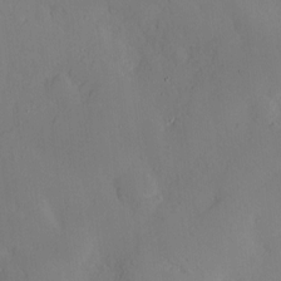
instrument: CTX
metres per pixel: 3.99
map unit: Nve
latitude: -8.7652
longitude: 175.9556
